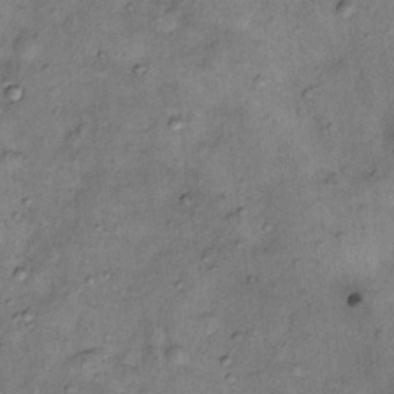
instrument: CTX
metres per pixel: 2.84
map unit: Nhu
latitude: 11.4238
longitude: -28.6868
